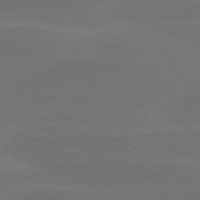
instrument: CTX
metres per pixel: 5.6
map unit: lApd
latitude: 80.4412
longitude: -83.5371
